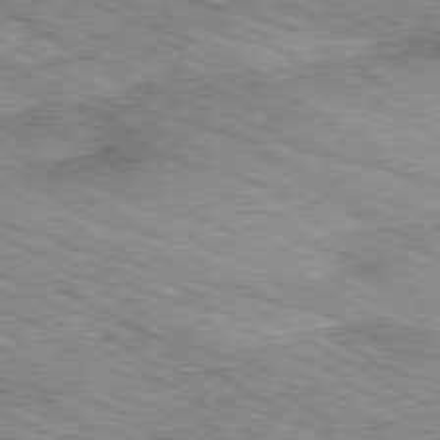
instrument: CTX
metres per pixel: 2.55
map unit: Ap
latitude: -80.4440
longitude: -49.2348
